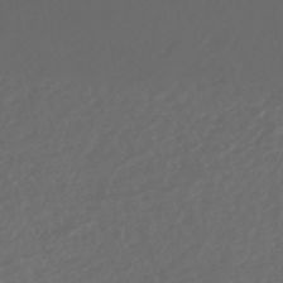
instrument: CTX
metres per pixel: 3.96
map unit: ANa
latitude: -38.0283
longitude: 97.8989
